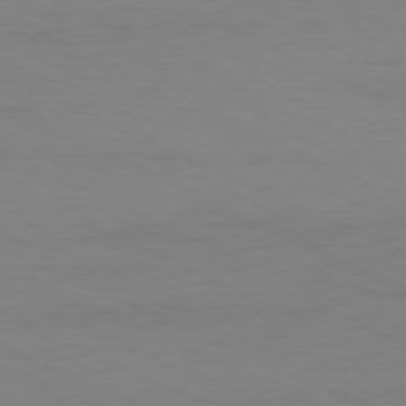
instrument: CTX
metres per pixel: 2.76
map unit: Ap
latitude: -77.9556
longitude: -73.4427
